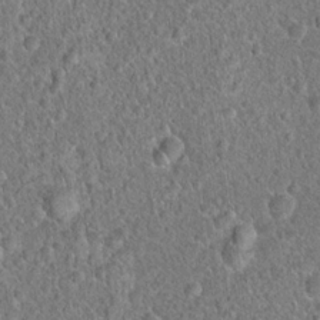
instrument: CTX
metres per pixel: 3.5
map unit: Hto
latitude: 18.7813
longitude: -42.7057
